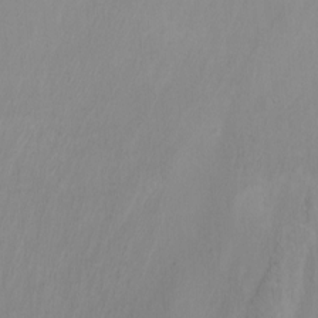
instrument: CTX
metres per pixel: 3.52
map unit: Htu
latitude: -7.1809
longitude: -65.6694
